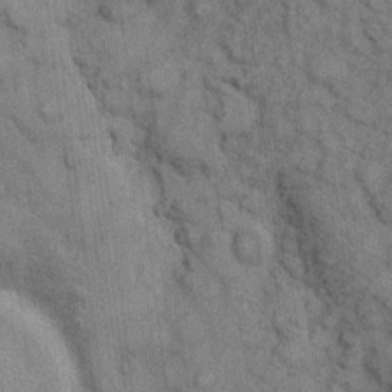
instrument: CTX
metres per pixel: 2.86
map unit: eHh
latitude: 7.4993
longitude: -64.3278
